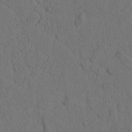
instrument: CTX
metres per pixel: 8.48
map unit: Nhu
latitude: 21.3293
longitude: -75.1025
